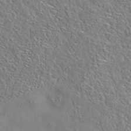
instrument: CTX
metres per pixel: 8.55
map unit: eAb
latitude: 35.4048
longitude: 108.4251
